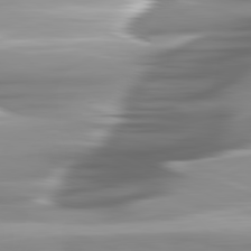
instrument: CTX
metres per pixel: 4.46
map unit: lApd
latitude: 81.8772
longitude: -141.1781
